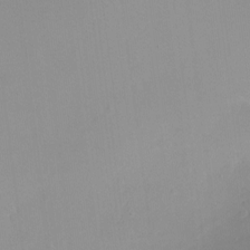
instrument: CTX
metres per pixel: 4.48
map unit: Ht
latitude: -6.5384
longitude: -29.1214
